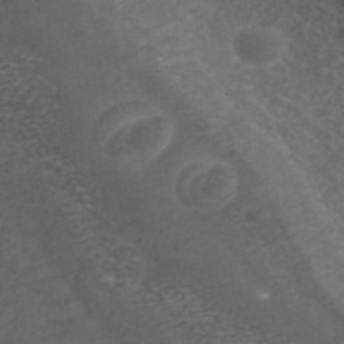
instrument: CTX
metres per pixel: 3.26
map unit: ANa
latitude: 41.9717
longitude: 27.8422
